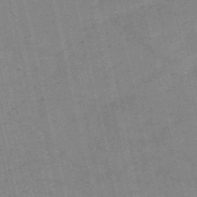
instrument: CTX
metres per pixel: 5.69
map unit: HNb
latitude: -53.6155
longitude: -40.9513
